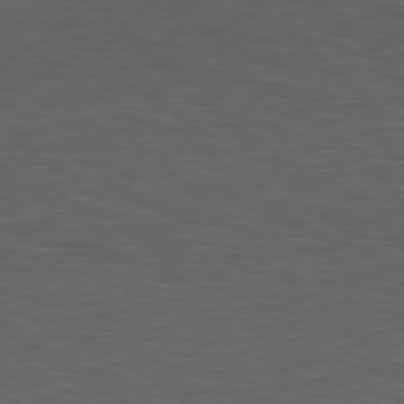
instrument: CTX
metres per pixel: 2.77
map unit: lApd
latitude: 78.0255
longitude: -57.4237
